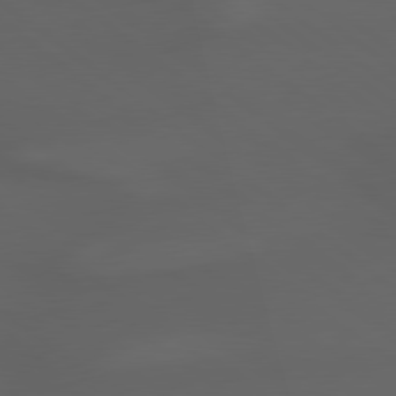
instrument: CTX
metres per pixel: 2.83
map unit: lApd
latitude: 79.3293
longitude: -165.8772
